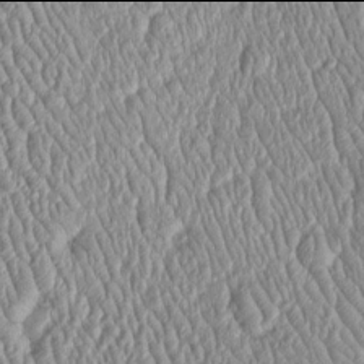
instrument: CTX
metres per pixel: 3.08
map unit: Htu
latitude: -6.0094
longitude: 156.4062
